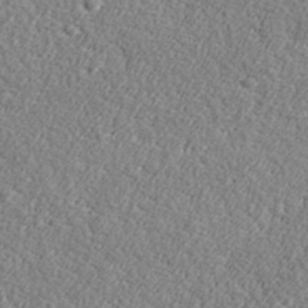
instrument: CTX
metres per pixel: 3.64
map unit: lHvf
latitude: 38.1389
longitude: -92.3278
